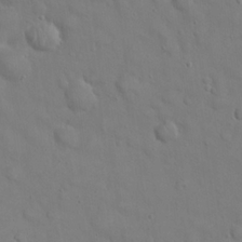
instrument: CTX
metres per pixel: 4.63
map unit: eHh
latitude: 22.2333
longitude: -62.2901
